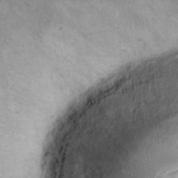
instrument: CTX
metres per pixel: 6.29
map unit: eHh
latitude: 22.8002
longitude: -58.5357
